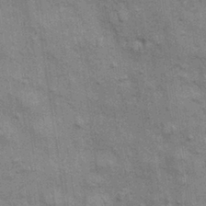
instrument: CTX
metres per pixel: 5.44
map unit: Nhu
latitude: -0.4440
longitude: -15.6694
